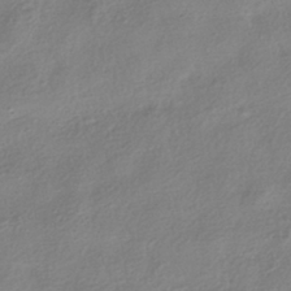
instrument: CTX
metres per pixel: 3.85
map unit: HNhu
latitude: -41.3887
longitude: 99.4454
